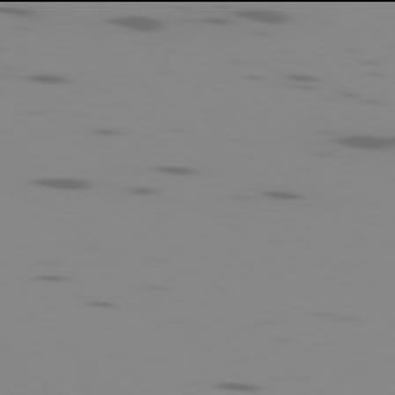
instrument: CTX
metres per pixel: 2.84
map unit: Ap
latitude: -78.0094
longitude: -65.2726
